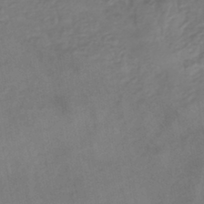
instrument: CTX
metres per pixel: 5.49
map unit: HNhu
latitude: -42.9730
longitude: 102.2173
